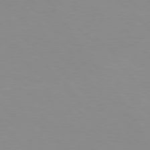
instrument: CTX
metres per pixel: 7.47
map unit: Hpe
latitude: 77.6127
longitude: -160.7246
